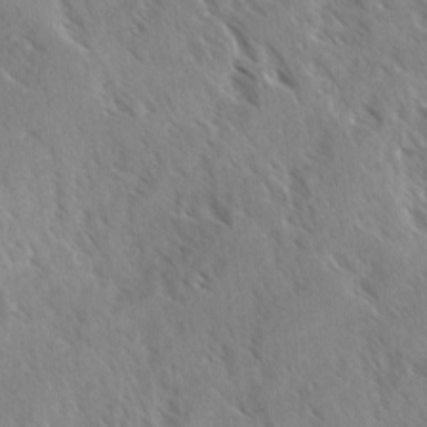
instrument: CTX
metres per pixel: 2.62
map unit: Ave
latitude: -1.4266
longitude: -111.8017
